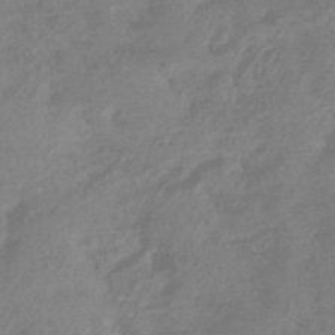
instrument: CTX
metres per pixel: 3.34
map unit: HNhu
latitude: -43.1431
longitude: 91.4833
